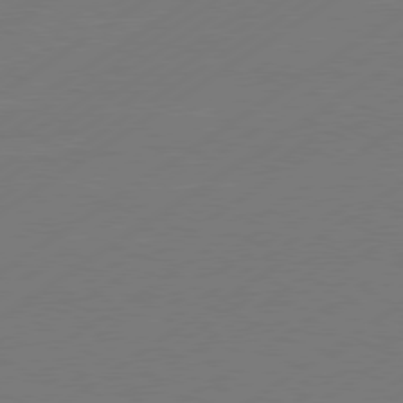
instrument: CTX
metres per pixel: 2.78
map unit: Hpe
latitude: -80.8597
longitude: 15.7667
